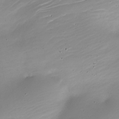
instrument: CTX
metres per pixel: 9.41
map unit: Nhe
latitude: -19.8422
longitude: 143.8044
